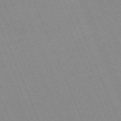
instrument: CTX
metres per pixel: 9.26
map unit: Nhu
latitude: -66.9353
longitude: 38.5763
